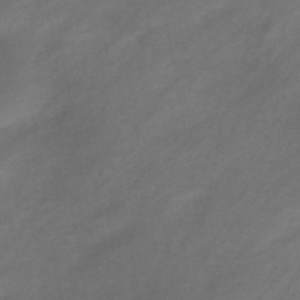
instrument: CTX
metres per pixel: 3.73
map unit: eHb
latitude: -43.4832
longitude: 85.1431
